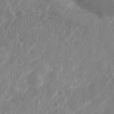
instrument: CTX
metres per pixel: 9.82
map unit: Nhe
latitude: -36.1416
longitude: -177.9339
